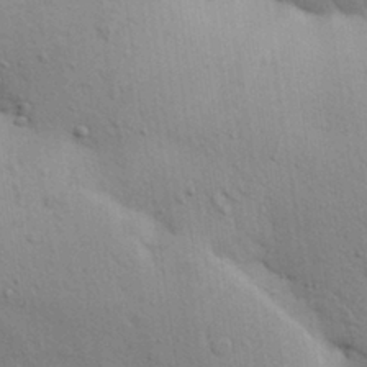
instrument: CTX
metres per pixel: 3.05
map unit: Aa
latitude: 29.4804
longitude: -147.6505
